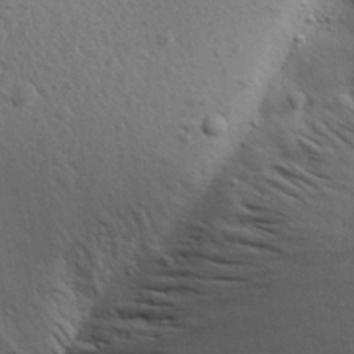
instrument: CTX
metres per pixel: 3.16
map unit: Aa
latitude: 27.4615
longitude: -143.5560
